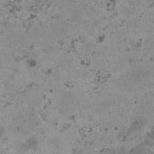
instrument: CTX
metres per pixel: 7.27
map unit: HNhu
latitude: 1.1970
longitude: 3.4076
